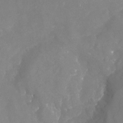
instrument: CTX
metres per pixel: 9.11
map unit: Nhu
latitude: -23.5777
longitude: -57.2348
